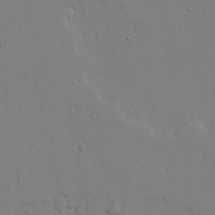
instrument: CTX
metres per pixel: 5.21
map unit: lAvf
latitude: 24.3656
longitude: -109.7071
